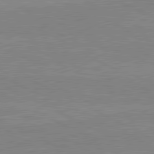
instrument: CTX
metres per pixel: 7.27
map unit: lApd
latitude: 80.6679
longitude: 170.0472
